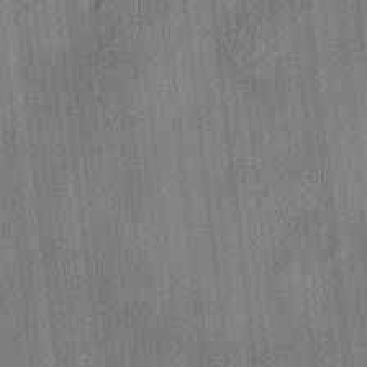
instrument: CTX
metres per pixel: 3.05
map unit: HNhu
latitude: 12.0444
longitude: 9.8611
